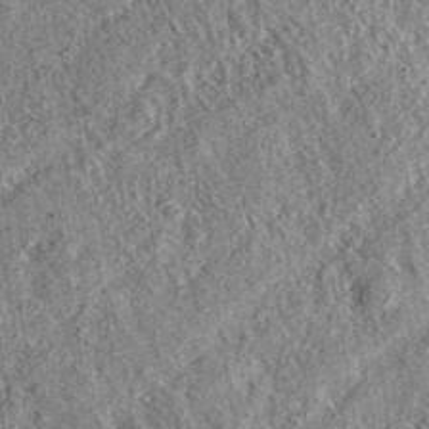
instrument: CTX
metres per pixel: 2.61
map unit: eAb
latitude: 36.9325
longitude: 109.4265
